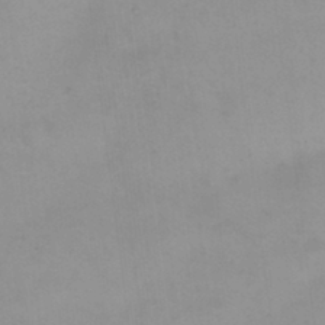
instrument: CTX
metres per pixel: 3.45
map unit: eHh
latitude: 24.3467
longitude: -63.9150
